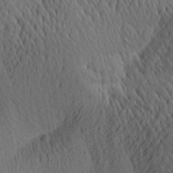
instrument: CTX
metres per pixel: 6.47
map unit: Aa
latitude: 26.3656
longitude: -141.5560
